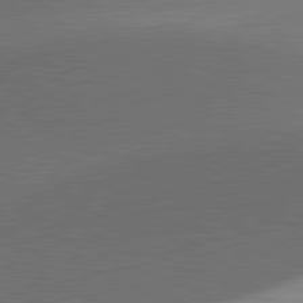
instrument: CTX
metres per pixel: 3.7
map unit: lApd
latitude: 81.5560
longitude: 137.1431
